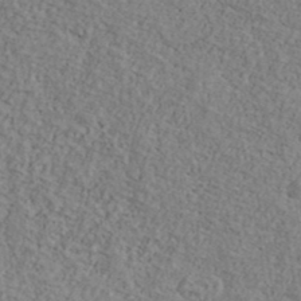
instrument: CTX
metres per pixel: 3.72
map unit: Ave
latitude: 40.8757
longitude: -111.1214
